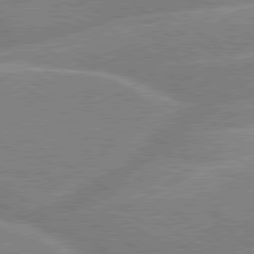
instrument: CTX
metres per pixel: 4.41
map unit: lApd
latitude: 79.4238
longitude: -130.9703
